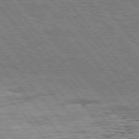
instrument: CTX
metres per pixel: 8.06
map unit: Hpe
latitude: 75.3671
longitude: -139.4615
